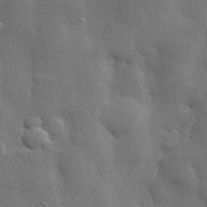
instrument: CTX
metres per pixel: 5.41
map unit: lHvf
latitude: 31.5749
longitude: -88.3657
